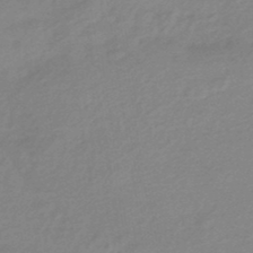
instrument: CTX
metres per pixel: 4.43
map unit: eHb
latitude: -45.2376
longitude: 89.7288
